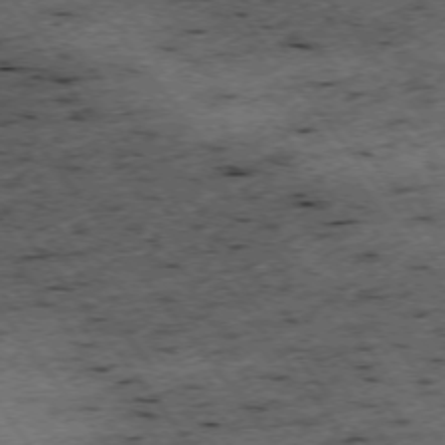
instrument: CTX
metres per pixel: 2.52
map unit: Hpe
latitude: -74.6519
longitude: 2.6329
